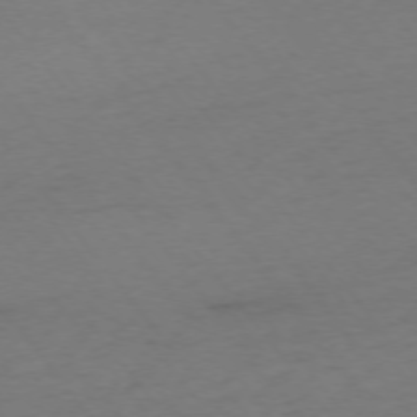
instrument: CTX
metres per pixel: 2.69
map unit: Ap
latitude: -75.4833
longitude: -72.9703
